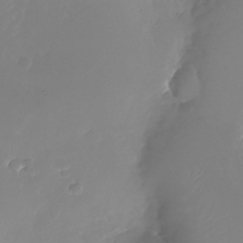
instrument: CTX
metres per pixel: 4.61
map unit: Nhu
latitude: -26.0472
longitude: -73.3860
